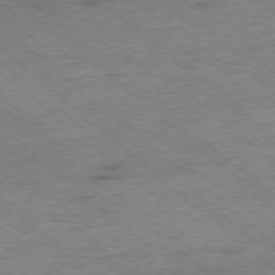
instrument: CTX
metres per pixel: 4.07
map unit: Ap
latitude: -78.2172
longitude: -50.2333
